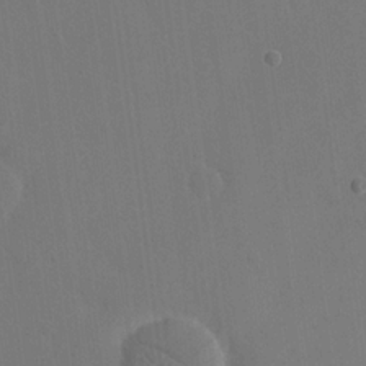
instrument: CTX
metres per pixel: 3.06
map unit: eHh
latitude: 18.7057
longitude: -67.5371
